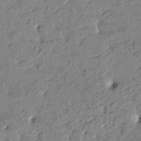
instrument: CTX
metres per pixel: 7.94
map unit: Htu
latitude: -1.5399
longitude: 175.9178
